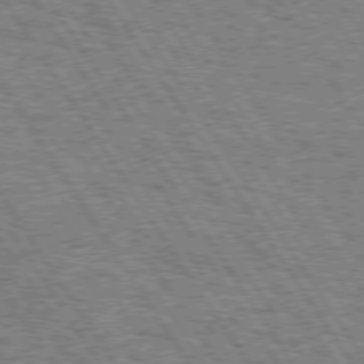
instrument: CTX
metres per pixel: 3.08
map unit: Hpe
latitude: 73.6127
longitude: -124.0255
